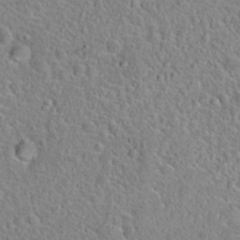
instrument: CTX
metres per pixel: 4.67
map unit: Hto
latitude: 22.3656
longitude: -46.4034
